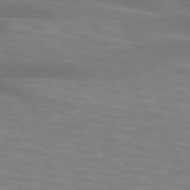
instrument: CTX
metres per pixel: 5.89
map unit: lApd
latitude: 73.8017
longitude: -53.3104
